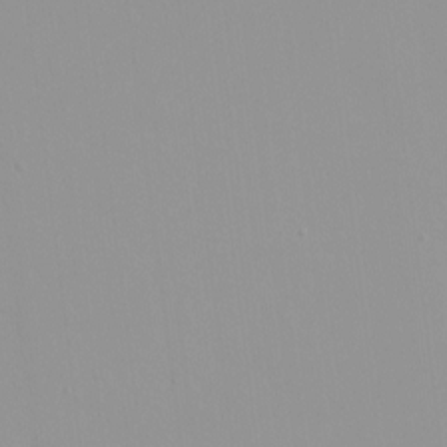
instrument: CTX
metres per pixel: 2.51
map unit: HNhu
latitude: -1.0865
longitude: -5.9906
